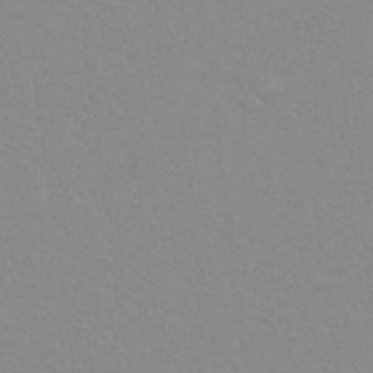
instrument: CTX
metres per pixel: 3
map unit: Nhu
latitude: 26.0633
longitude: -56.8191
